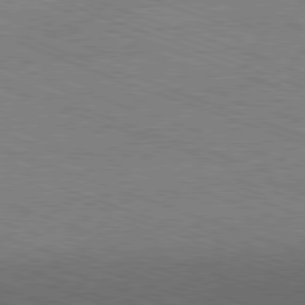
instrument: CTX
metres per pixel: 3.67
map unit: Ap
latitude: -81.4833
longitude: -73.7828
